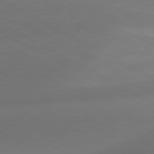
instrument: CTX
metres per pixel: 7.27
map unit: lApd
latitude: 81.0269
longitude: 129.8611
